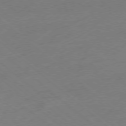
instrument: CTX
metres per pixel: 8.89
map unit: Ap
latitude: -78.8597
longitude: -57.3292
